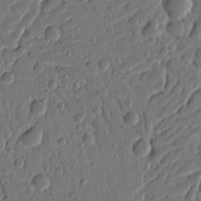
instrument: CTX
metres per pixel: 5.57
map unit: Ht
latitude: 10.7057
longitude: -77.9339
